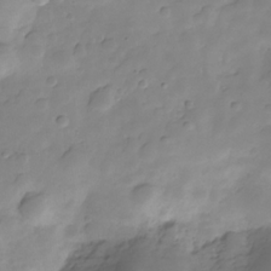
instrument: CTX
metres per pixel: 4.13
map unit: Hve
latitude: -29.2754
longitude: 91.6533
